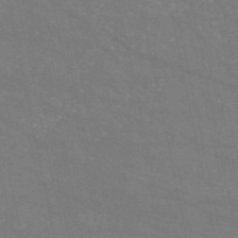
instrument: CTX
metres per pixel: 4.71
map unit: HNb
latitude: -54.0850
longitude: -38.1578
